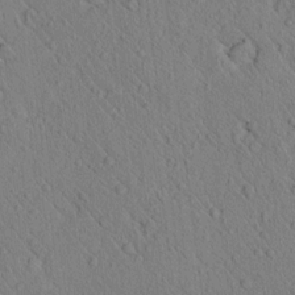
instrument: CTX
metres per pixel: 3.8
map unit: lAvf
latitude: 6.8947
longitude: 160.4440
